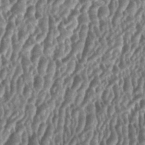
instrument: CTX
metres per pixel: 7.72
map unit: HNhu
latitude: 0.4979
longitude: 0.1795
